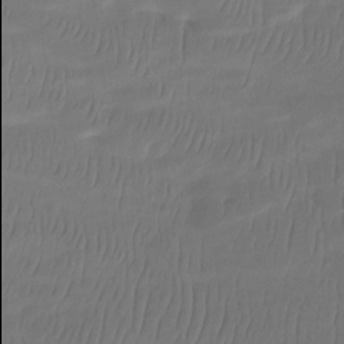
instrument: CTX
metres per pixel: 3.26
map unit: Htu
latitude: -14.6519
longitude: -45.9906
